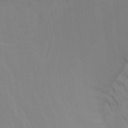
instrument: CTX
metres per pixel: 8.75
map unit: Htu
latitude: -7.0864
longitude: -69.2537
